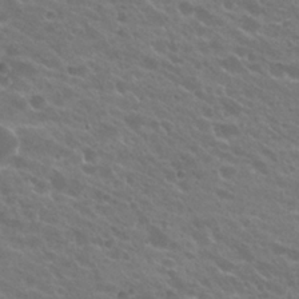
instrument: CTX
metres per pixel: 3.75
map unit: Hto
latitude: 24.4034
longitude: -37.2348
